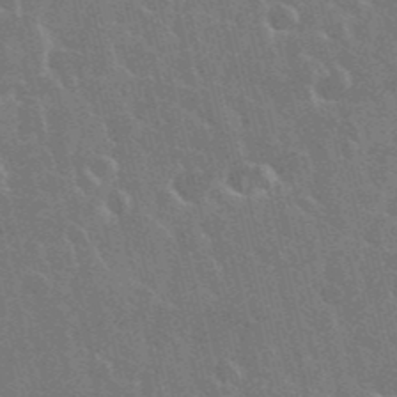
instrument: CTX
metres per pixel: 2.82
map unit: Nhu
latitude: 28.0633
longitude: -62.0822
